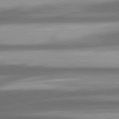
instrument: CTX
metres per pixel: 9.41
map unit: lApd
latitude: 80.6113
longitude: -142.4601
